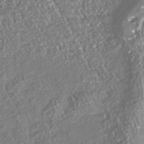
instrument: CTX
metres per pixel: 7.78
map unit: Nhu
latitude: -38.7274
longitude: -80.4790
